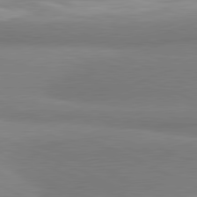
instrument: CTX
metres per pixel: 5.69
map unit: lApd
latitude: 81.2159
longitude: 165.5777
